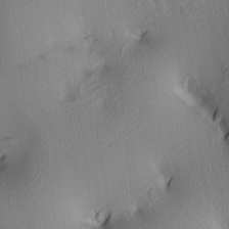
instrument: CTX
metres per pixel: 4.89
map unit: lAa
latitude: 3.8205
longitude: -115.6693
